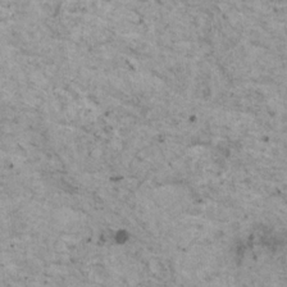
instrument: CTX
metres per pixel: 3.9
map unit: HNhu
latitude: 1.4804
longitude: 4.3873
